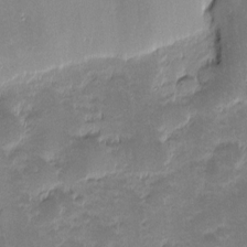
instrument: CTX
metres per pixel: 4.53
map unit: eHh
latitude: -1.5022
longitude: -85.9528
